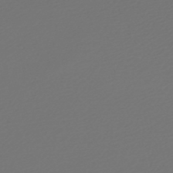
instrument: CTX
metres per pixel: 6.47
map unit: lHb
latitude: -47.0864
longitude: 59.7855
